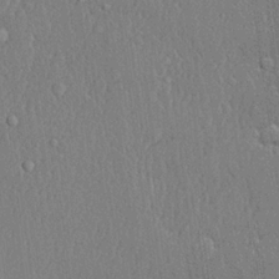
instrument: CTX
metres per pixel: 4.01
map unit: lHvf
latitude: 21.4238
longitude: 142.8030
